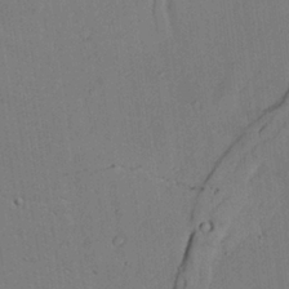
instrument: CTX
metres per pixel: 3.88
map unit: lAvf
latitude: 23.6883
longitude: -110.1200
